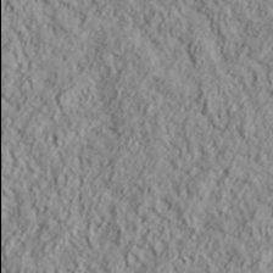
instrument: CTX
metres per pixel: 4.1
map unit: lHvf
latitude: 38.8002
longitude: -89.9906
